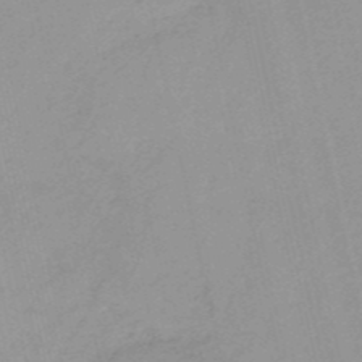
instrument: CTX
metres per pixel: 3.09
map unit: HNb
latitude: -52.0472
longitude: -51.3670
